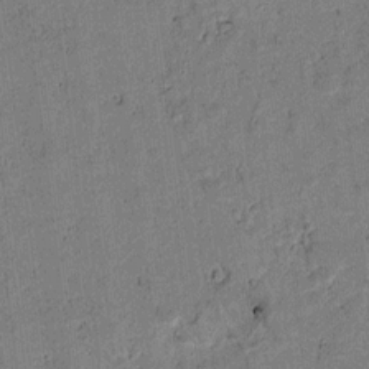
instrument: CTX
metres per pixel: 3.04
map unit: lAvf
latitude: 4.3656
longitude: 168.5573
